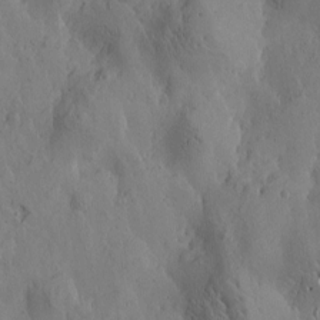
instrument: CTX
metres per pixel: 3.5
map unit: Htu
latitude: -3.1998
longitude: -176.7624
